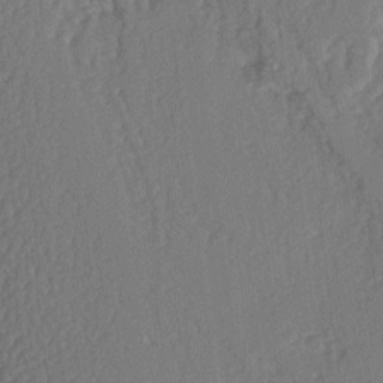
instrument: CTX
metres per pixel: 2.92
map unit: Hve
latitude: 2.6679
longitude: -123.0269
